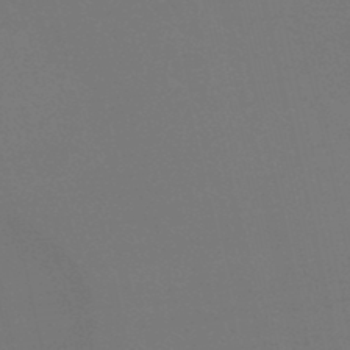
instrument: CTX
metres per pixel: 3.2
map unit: lHb
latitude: -39.8611
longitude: 73.5777
